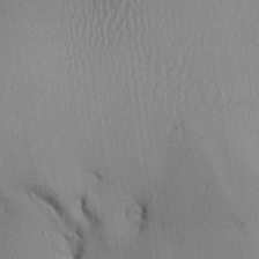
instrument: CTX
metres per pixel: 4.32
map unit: Aa
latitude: 26.8002
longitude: -134.2900
